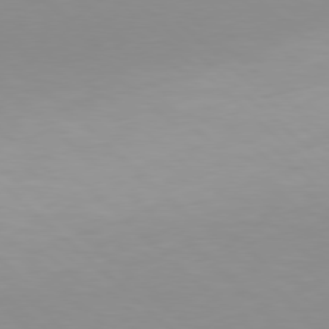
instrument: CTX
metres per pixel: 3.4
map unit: Hpe
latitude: 77.6505
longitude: -165.4615
